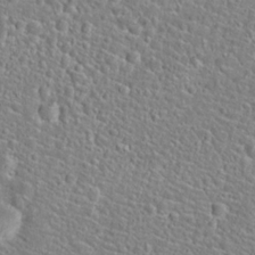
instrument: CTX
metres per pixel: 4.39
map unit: Hto
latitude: 24.7057
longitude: -49.2915
